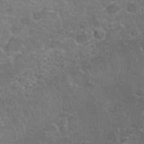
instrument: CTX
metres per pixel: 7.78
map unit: Nhu
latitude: 27.0081
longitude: -61.4615
